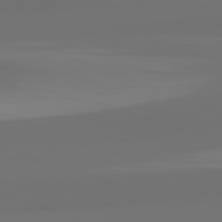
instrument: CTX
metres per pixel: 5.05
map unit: lApd
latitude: 82.4412
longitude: 159.2942
